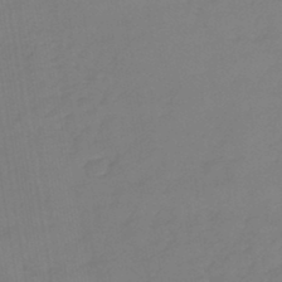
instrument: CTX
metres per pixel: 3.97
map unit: lHb
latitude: -44.6141
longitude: 71.4077
